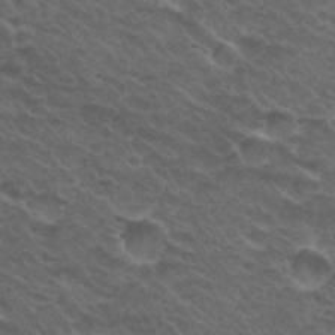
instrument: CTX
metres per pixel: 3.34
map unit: Hto
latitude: 29.7638
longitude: -48.0444
